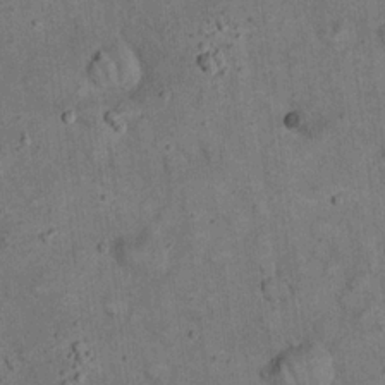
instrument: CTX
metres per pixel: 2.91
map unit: eHh
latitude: 20.1578
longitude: -60.6868
